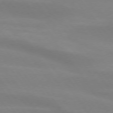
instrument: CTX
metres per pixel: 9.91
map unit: lApd
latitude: 74.1578
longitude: -49.7072
